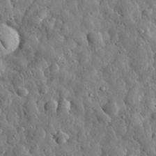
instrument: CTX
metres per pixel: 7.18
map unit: eHh
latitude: 31.8773
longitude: -73.6883
